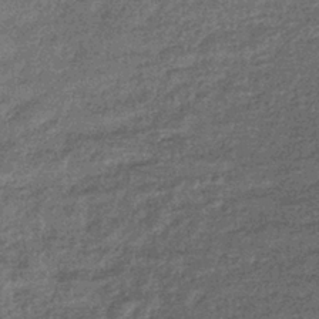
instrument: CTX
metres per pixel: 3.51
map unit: eHb
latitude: -39.6722
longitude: 81.1053
